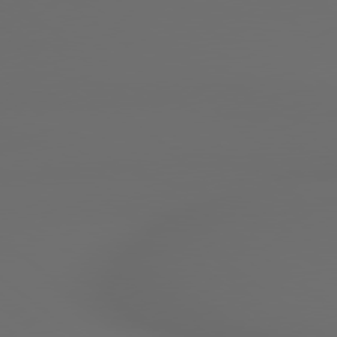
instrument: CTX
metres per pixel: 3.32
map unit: lApd
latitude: 79.1970
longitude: -163.3293
